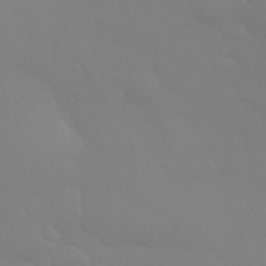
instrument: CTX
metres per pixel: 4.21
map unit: Nhu
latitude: 26.3278
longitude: -57.0458
